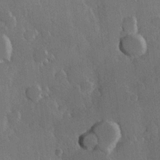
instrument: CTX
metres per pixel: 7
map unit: Hve
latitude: 23.1781
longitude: 147.4454
